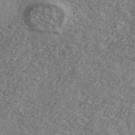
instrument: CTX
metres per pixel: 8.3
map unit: Ave
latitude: 41.4804
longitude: -110.8380
